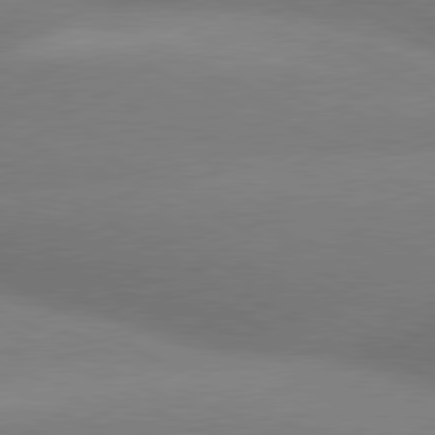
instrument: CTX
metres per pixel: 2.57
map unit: lApd
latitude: 80.2522
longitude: -150.8002
